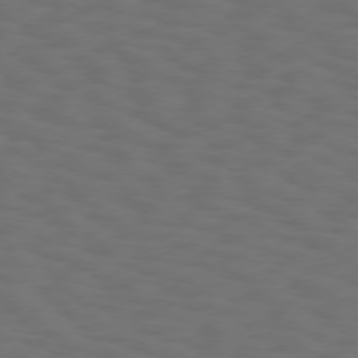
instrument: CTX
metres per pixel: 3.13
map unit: Hpe
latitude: 75.5182
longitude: -133.4993
